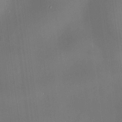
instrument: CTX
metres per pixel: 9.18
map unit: HNhu
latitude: 10.1011
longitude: 9.5777
